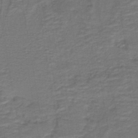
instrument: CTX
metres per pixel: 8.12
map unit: lHb
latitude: -41.8233
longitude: 53.6532
